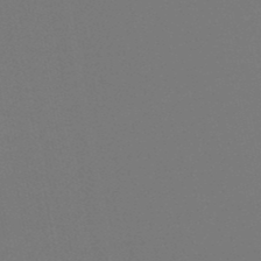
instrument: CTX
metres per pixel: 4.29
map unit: lHb
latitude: -47.2754
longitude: 74.5952
